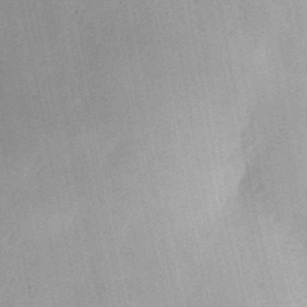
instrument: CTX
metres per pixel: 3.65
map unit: Ht
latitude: 13.4993
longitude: -74.8947
